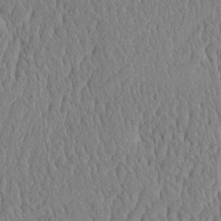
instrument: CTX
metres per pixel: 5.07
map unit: eHh
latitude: -3.9367
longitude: 15.2187
